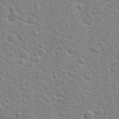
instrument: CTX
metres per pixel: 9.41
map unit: Hto
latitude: 21.8961
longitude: -44.4034
